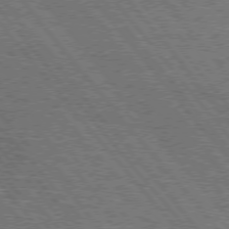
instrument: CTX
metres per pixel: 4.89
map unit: Hpe
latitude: 75.0458
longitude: -139.5182
